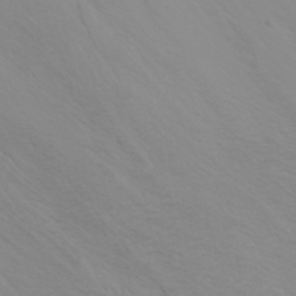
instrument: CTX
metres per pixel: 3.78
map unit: Htu
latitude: -0.6141
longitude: -75.1403
